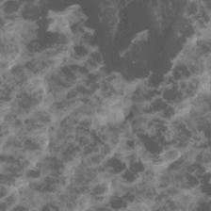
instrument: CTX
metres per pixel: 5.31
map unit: eHh
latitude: -1.0676
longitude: 14.5196
